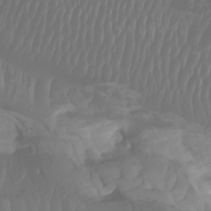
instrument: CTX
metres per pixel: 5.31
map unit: Htu
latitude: -6.3306
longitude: -69.7449
